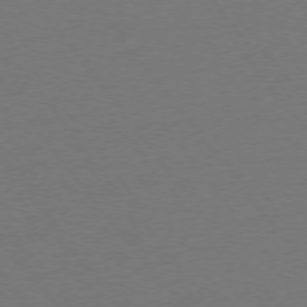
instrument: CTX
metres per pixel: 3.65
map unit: Ap
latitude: -75.4644
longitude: -94.4790
